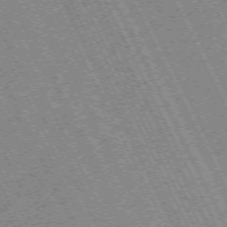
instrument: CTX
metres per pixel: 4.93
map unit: Hpe
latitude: -71.1620
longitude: 14.1606
